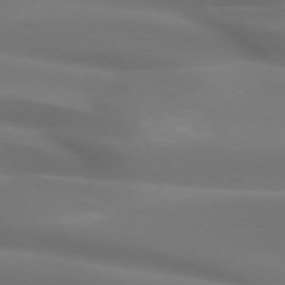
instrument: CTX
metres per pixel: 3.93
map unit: lApd
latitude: 72.7436
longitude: -49.4426
